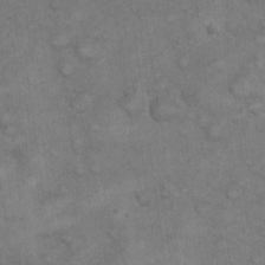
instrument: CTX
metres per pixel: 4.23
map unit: eHh
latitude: 21.3671
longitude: -59.3104
